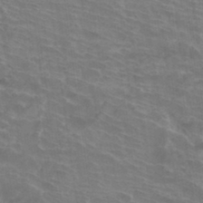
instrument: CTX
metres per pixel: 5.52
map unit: Hto
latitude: 33.5749
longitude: -44.1389
